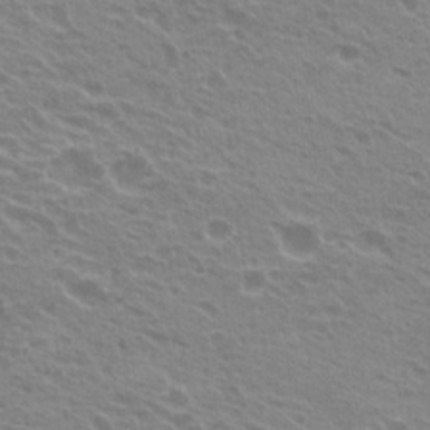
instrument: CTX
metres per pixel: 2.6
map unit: Hto
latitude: 23.3859
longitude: -31.2726
